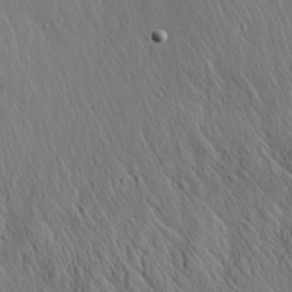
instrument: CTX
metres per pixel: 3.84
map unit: Aa
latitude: 26.2712
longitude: -141.3481
